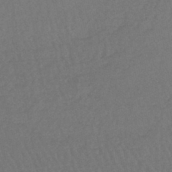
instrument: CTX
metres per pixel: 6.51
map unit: lHb
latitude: -43.3131
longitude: 73.5399
